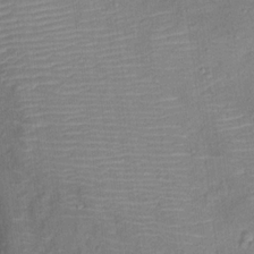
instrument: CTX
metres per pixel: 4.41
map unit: Ht
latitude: 13.0081
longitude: -40.2144
